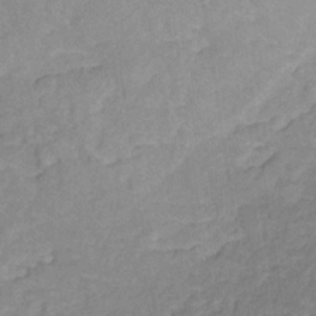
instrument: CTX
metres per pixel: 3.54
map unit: HNb
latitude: -31.2187
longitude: 60.4062
